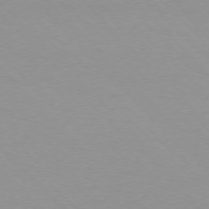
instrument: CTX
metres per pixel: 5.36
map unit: Ap
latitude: -76.9542
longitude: -70.7624
